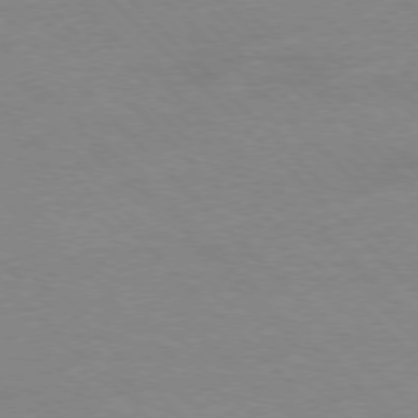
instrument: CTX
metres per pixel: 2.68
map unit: Ap
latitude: -77.8422
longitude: -87.6316
